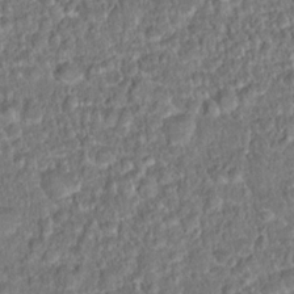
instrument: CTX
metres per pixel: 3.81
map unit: Hto
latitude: 15.8584
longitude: -39.3104
